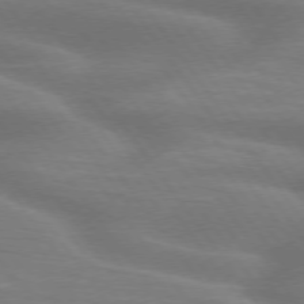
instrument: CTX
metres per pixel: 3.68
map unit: lApd
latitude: 75.1403
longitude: -59.2726
